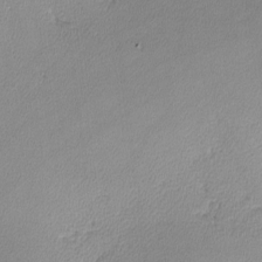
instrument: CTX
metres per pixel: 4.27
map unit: lHvf
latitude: -12.6896
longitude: -101.2915
